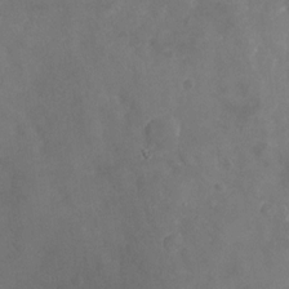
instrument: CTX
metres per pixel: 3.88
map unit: Nhu
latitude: -24.4629
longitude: -57.2914
